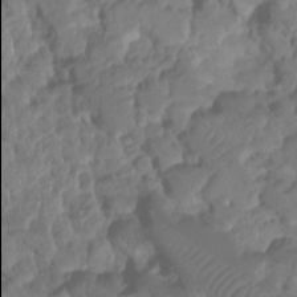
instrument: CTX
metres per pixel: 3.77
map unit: HNhu
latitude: -24.1417
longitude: 50.0094
